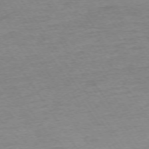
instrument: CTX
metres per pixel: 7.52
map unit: Ap
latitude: -74.4440
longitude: -84.4412
